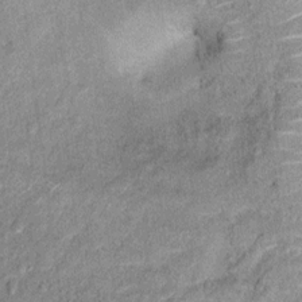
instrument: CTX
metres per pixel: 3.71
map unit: Ht
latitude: 10.4034
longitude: -39.6694
